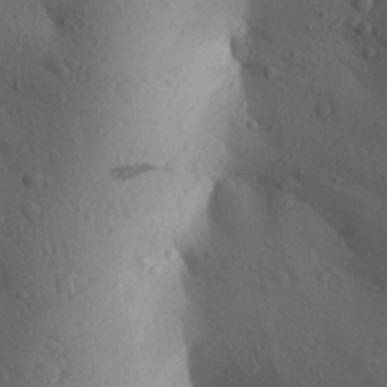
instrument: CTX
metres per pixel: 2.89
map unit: Aa
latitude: 28.8569
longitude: -147.8206
